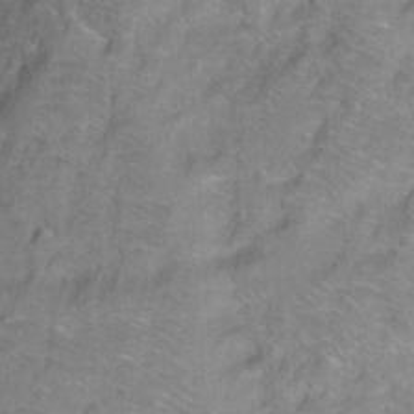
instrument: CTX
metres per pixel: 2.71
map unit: Ht
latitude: 1.0269
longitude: -33.1781
